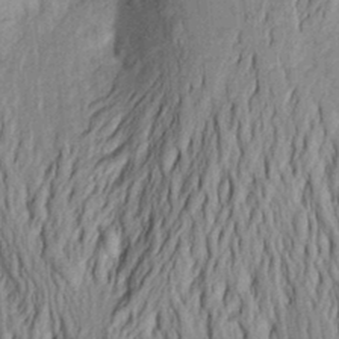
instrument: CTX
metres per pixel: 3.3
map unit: Aa
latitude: 22.1011
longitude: -150.3467
